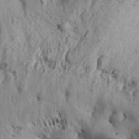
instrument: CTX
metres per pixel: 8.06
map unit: Aa
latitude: 32.3278
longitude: -135.0836
